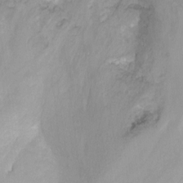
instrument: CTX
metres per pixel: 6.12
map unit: Nhu
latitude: -13.9745
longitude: -55.2159
